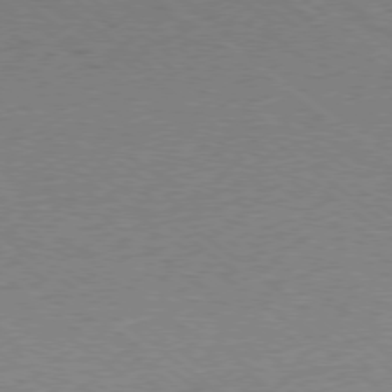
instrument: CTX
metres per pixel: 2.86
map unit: Ap
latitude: -78.7274
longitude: -100.1200
